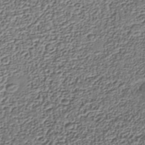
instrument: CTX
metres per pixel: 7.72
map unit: Nhu
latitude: -39.7289
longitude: -85.8961
